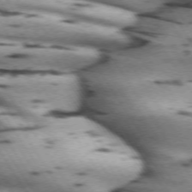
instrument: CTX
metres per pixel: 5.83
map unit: lApd
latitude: 71.9906
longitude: -53.3482
